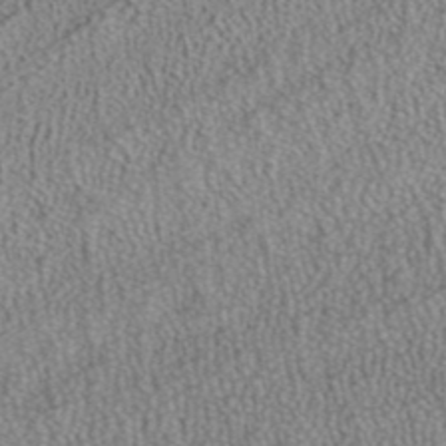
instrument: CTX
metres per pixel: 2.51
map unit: ANa
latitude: 39.8583
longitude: 24.4440
